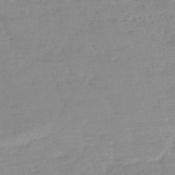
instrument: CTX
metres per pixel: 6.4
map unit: HNb
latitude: -45.9367
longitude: -35.1025
